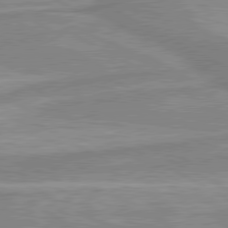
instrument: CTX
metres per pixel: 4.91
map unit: lApd
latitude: 80.2711
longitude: -174.0255
